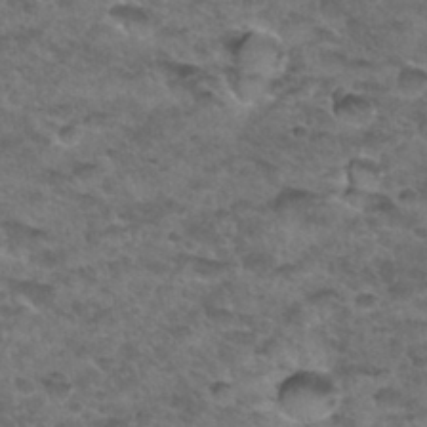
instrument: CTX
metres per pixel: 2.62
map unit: Hto
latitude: 32.9892
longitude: -48.6113
